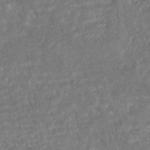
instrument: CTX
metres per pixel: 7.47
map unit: HNhu
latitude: -45.1620
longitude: 100.3873
